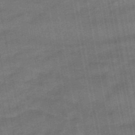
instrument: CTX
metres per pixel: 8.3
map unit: eHb
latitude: -39.6911
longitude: 83.0297
